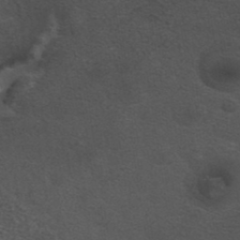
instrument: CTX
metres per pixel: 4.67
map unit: ANa
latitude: 35.7827
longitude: 13.2943
